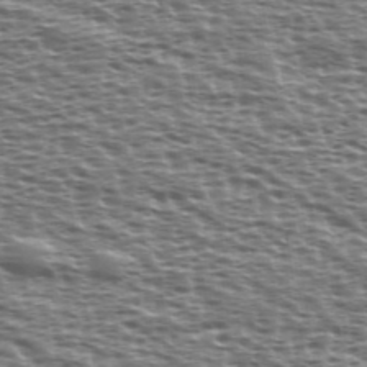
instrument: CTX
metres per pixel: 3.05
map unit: Ave
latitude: 38.3656
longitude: -112.4601
